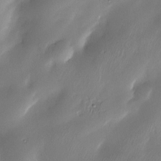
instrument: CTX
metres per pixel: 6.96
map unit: Nve
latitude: -23.0487
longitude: -138.5357
